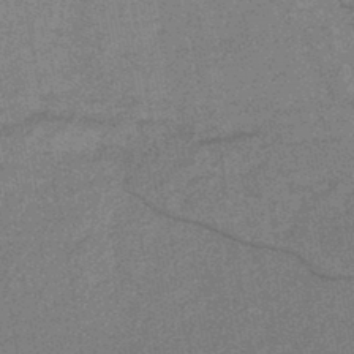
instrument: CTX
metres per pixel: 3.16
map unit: eHb
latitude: -43.9745
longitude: 86.4251
